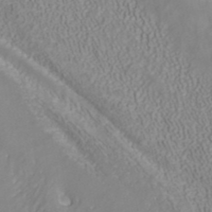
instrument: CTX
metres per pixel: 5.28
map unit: ANa
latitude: 40.2144
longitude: 22.1984
